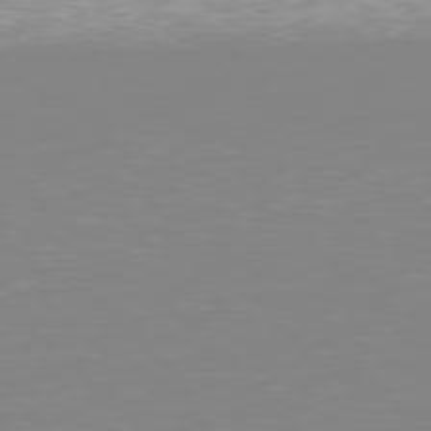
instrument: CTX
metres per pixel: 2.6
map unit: Hpe
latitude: 77.4993
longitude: -161.8394
